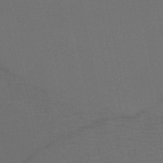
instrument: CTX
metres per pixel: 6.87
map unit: HNb
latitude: -46.9352
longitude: -44.5546
